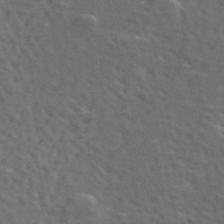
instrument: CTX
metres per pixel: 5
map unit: ANa
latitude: 49.7072
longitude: -82.4790
